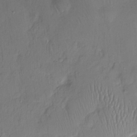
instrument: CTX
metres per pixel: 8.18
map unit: HNhu
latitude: -21.4265
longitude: 84.5195
